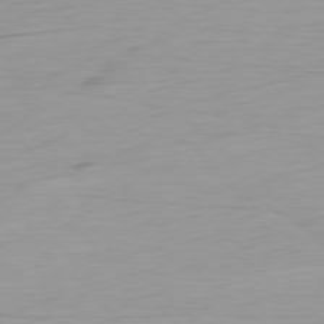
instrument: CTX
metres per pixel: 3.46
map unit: Ap
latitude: -78.5007
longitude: -78.1578
